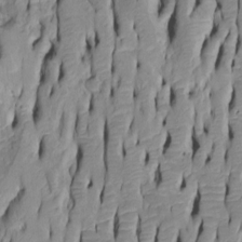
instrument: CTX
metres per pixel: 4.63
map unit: Htu
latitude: -5.2187
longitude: 151.8989
